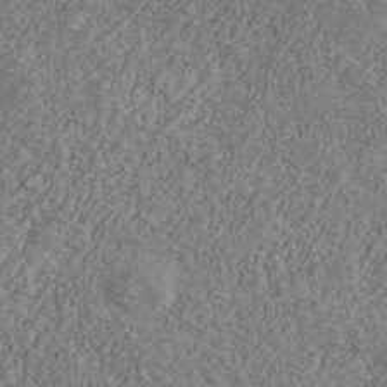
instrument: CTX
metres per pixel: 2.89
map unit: Ave
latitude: 40.1577
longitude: -110.8002
